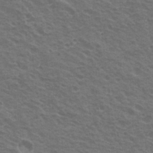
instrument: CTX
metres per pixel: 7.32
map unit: Hto
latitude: 21.8017
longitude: -31.0270
